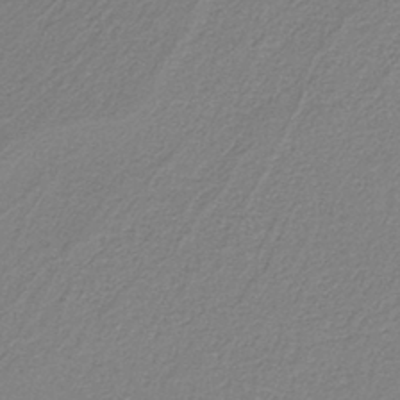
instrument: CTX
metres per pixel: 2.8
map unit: eAb
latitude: -37.5966
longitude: 52.5573
